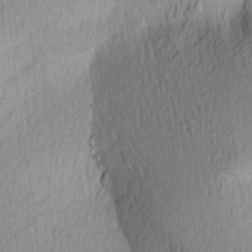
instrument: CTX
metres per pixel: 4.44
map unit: Ave
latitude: 13.2537
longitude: -106.3845
